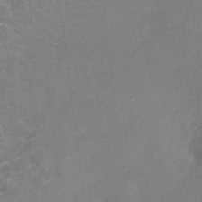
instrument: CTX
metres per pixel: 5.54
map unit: Ht
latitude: -3.3320
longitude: -20.2712
